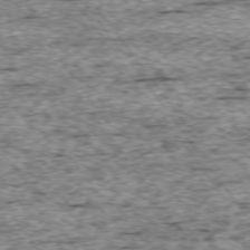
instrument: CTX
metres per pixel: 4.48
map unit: Ap
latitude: -74.9353
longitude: -87.8583
